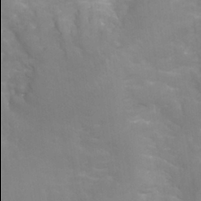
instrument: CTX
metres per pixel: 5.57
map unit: Nhu
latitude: 25.2537
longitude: -53.9906
